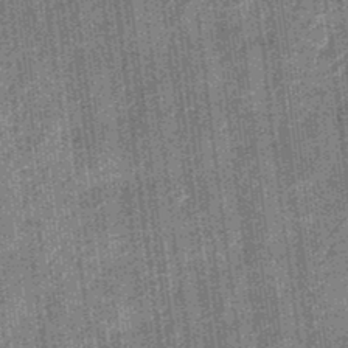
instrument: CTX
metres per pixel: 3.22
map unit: eHb
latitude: -32.1039
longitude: 74.0661
